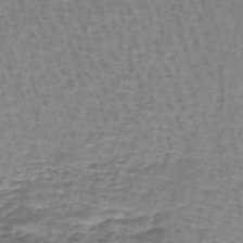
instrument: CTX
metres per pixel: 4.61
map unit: lHb
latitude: -43.5210
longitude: 55.6344
